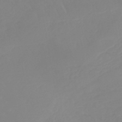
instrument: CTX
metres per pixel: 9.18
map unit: lHb
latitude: -45.5588
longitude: 64.8219
